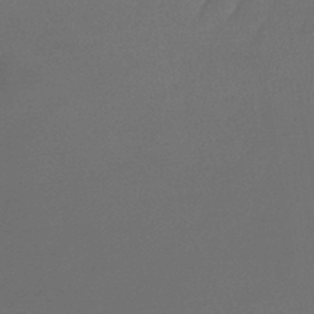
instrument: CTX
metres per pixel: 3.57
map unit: lHb
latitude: -43.5966
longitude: 59.3509
